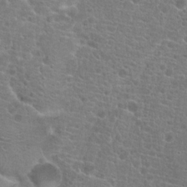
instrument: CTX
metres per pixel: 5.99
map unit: Hto
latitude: 19.7449
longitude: -41.5371
